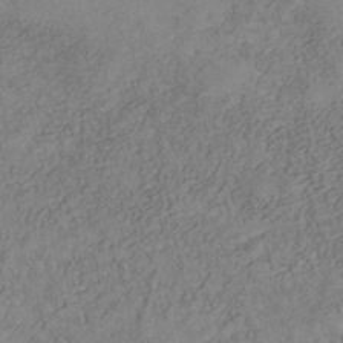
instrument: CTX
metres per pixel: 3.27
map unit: Nhe
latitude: -41.8611
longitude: -109.7827
